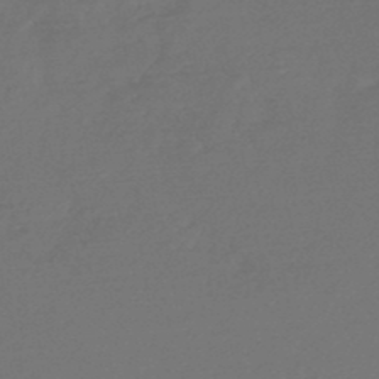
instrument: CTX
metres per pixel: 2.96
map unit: HNb
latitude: -47.8989
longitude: 57.8422
